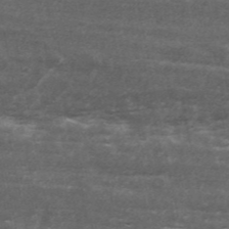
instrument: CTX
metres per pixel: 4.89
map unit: ANa
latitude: 43.8394
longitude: 47.0297
